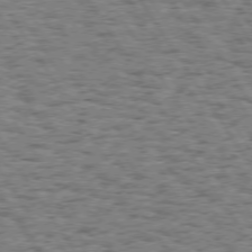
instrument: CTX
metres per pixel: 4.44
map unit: Hpe
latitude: 74.0444
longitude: -133.6316
